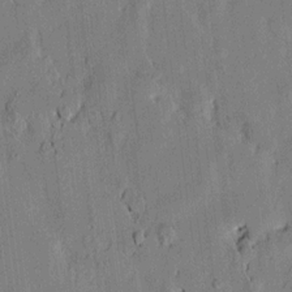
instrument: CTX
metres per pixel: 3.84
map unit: lAvf
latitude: 7.2159
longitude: 166.4062
